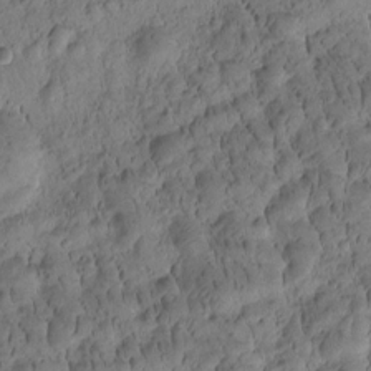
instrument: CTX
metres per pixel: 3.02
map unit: Htu
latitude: -2.9919
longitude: 171.7478
